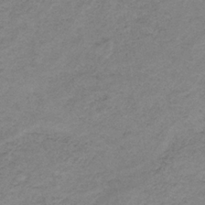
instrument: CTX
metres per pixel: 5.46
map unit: HNb
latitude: -32.8597
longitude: 60.2362
